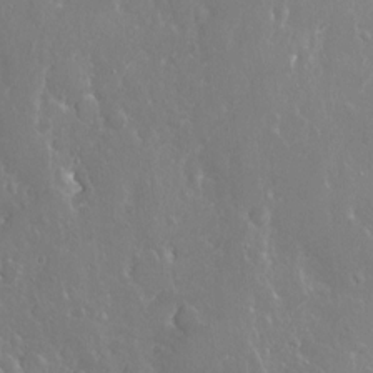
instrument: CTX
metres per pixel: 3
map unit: Nhu
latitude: -7.7855
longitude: -46.1956
